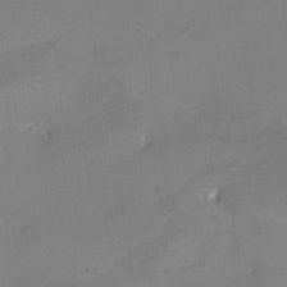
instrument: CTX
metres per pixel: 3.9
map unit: eHh
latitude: -5.1998
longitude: -78.9892
